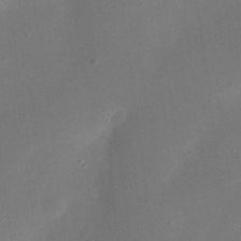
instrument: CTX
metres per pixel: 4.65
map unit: eHh
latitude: 24.0822
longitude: -70.1389
